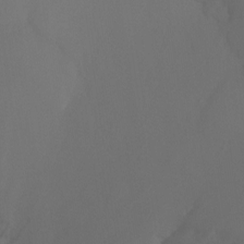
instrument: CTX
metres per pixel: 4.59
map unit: Ht
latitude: -9.0486
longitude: -33.3482
